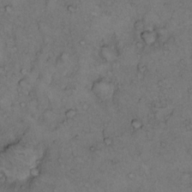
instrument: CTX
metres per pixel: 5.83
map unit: Hto
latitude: 11.9717
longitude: -58.4412
